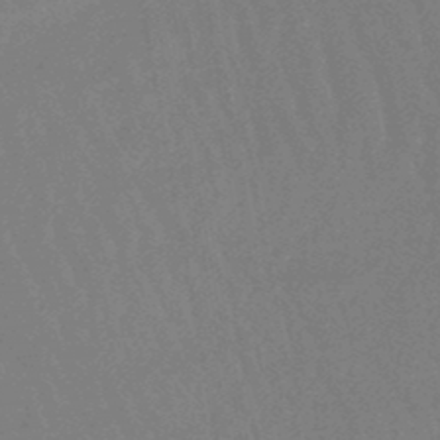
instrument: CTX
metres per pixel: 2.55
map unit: eHb
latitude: -47.1620
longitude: 80.0283
